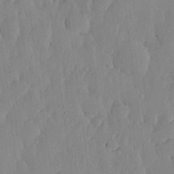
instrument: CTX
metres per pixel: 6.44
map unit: lHvf
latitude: 17.8017
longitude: -116.0444
